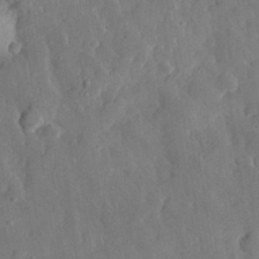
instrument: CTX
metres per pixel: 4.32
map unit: eHh
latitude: 30.2901
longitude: -78.3468
